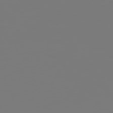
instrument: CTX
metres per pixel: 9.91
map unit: Hpe
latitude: 75.7072
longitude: -141.8583
